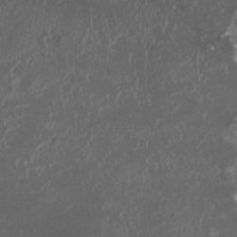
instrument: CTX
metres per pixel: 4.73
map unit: HNhu
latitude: 2.3089
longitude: 3.6155
